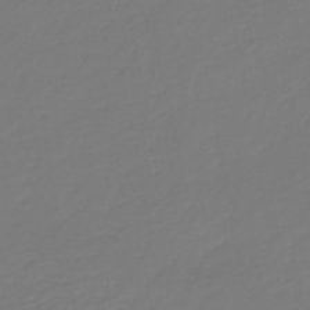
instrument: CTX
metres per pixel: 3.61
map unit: lHb
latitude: -43.1998
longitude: 77.9745
